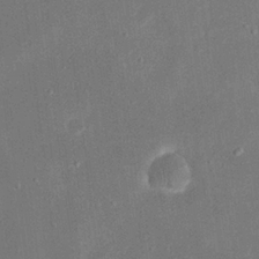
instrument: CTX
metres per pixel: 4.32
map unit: eHh
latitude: 19.4804
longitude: -69.2159
